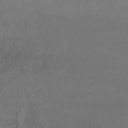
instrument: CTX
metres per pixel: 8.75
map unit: lHb
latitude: -46.4251
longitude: 75.3132
